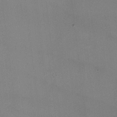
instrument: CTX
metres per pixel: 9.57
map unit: HNhu
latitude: -2.0849
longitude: -7.6316
